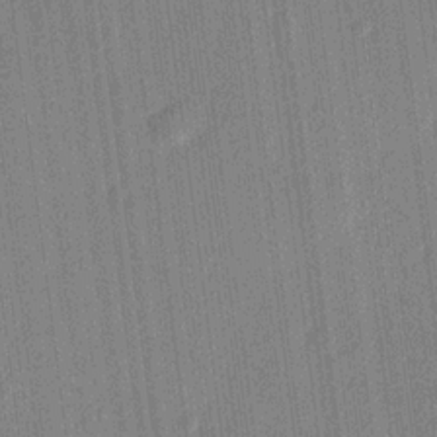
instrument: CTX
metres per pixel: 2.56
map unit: lHvf
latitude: 22.8758
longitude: 144.7085
